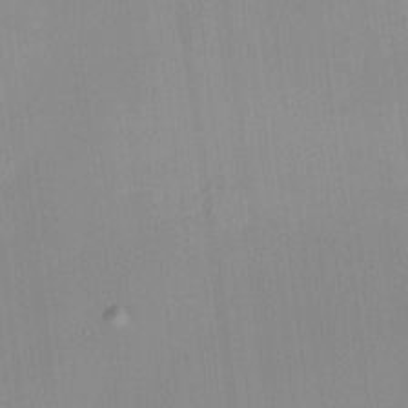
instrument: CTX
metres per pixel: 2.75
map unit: HNhu
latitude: 11.6694
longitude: 10.3306
